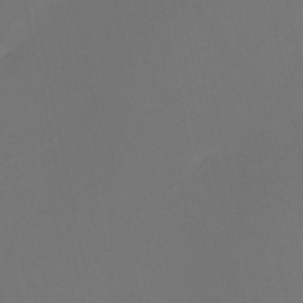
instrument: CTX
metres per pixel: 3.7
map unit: HNb
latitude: -51.9745
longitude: -46.7813
